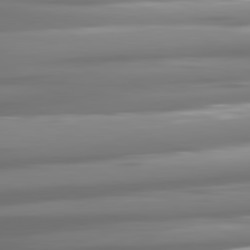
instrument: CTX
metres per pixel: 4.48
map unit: lApd
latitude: 81.1781
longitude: -138.8002
